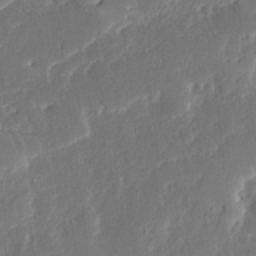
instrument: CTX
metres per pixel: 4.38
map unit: Ave
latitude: 15.3671
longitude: -138.9514
